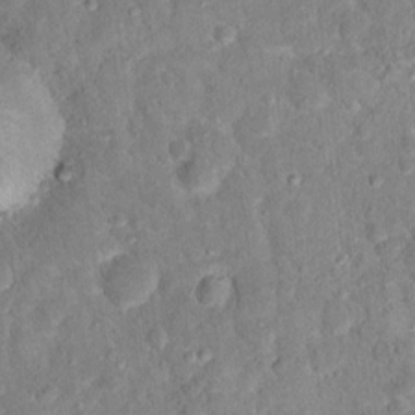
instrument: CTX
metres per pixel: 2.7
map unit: Hto
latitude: 16.9892
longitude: -35.3292
